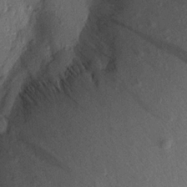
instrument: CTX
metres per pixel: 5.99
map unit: Aa
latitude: 18.1011
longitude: -144.3467
